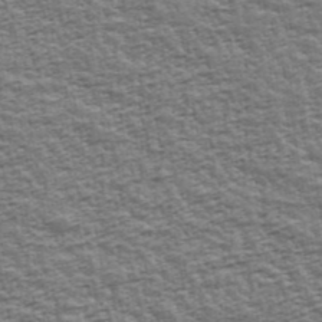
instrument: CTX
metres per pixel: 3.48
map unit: Ave
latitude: 43.2348
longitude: -112.2333
